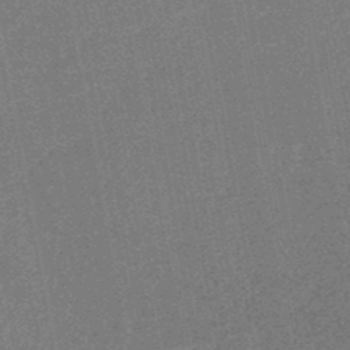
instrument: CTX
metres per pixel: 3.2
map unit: HNhu
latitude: -46.9164
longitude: 99.8422
